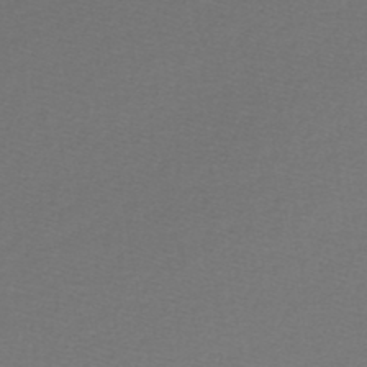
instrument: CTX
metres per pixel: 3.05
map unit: lHb
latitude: -43.7666
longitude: 72.6518
